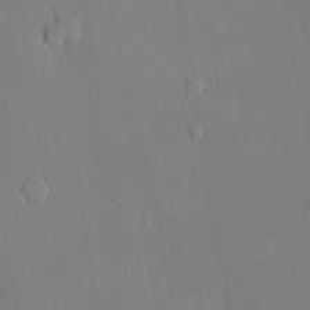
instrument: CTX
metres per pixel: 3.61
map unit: lHvf
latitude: 20.6680
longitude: 145.2565
